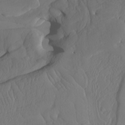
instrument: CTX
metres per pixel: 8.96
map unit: Htu
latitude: -7.9745
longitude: -65.8205
